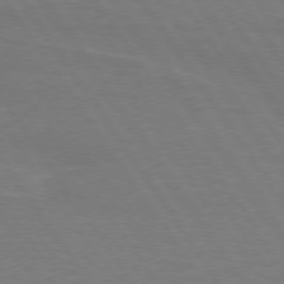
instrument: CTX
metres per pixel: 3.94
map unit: lApd
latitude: 74.2523
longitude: -56.6490
